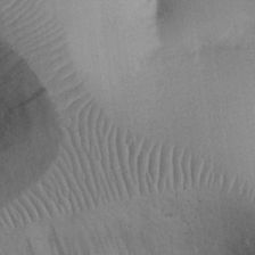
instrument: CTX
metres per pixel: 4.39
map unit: Nhu
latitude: 27.3104
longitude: -69.7072
